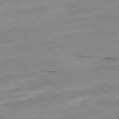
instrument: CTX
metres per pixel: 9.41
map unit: Hpe
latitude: -80.5574
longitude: 23.9556
